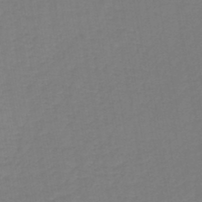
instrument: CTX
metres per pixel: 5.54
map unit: lHb
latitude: -45.0486
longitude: 62.7274
